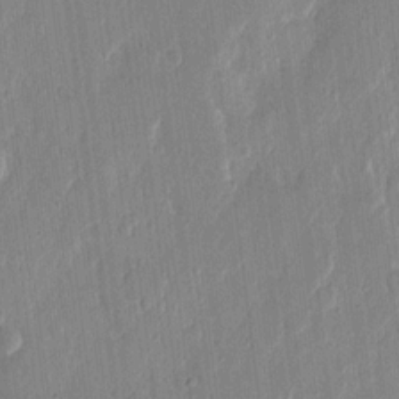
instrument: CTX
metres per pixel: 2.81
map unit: eHh
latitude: 13.4993
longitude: -69.3482
